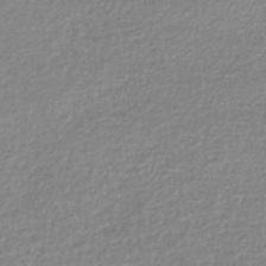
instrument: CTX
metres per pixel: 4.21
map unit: lHb
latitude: -44.0661
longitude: 68.9163
